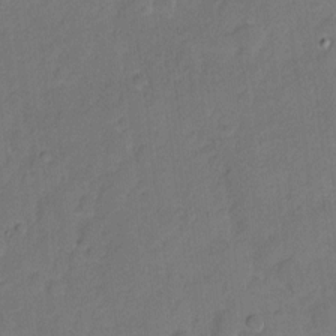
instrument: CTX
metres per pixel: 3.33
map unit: Hto
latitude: 5.4048
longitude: -61.2915
